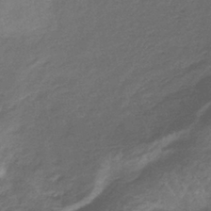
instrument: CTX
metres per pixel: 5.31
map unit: lHb
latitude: -39.5399
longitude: 75.3699
